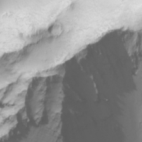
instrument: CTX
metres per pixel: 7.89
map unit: Nhu
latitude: -8.4629
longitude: -72.7624
